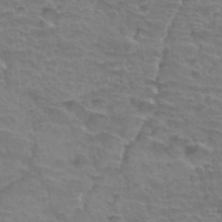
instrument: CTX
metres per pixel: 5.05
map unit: Hto
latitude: 34.3845
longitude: -44.2711
